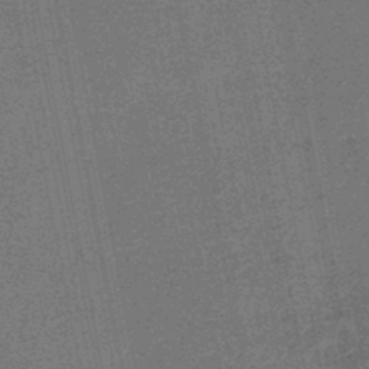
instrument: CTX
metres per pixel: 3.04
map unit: HNhu
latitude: -48.2362
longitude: 99.0486
